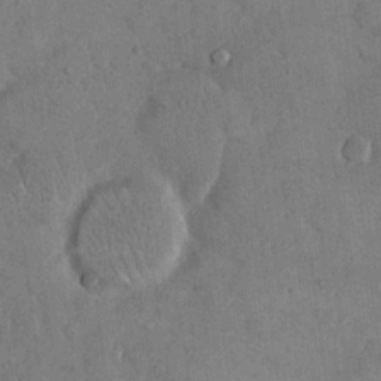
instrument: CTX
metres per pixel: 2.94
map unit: eHh
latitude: 14.8002
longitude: -68.0633
